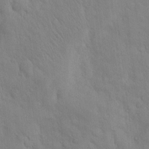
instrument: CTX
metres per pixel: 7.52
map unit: lAvf
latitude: 9.6505
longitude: 168.5006
